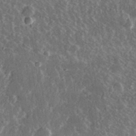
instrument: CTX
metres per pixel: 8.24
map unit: lHvf
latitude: 31.8962
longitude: -91.5938
